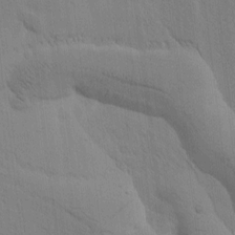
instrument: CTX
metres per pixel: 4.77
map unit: Htu
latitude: -3.2753
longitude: 170.4440
